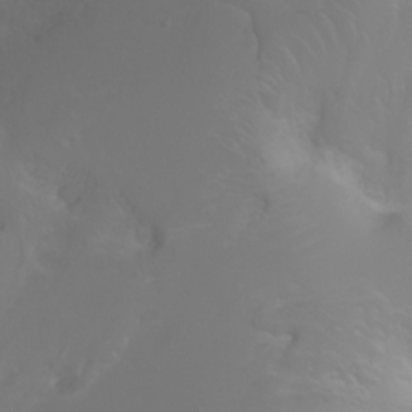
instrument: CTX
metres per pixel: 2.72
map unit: Ht
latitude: -1.8801
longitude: -61.4426
